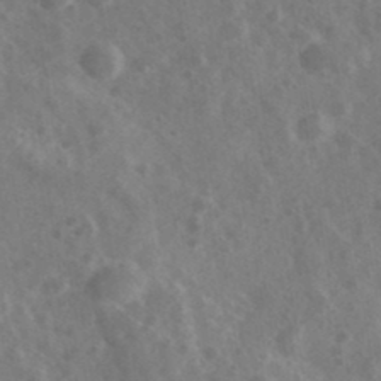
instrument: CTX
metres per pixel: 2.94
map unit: Ave
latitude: 38.3656
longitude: -107.1970
